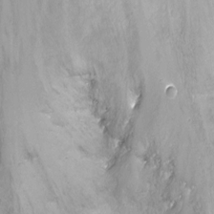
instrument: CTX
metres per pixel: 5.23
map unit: Ht
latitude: -16.3873
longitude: -43.4993
